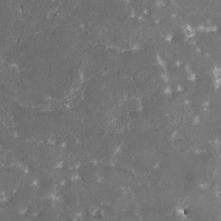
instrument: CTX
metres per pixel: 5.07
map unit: HNhu
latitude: 1.2725
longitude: 6.4818
